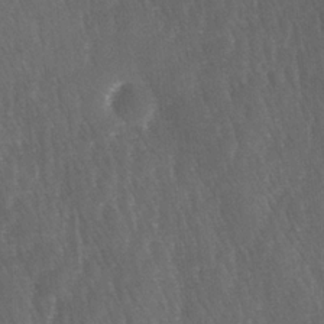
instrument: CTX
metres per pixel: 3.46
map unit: lAa
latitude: -7.3131
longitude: -129.8016
